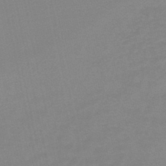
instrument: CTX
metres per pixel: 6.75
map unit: lHb
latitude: -45.1242
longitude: 67.0297
